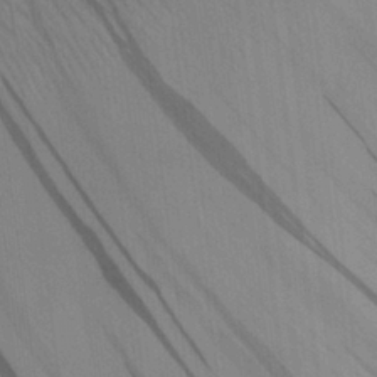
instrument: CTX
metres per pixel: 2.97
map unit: Aa
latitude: 27.1403
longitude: -137.5560
